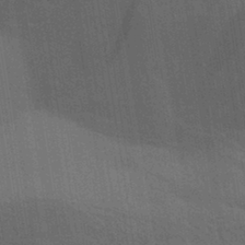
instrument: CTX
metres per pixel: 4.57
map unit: Aa
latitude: 31.7828
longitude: -139.8583
